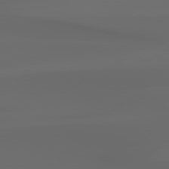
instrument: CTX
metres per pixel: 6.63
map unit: Hpe
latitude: 76.9702
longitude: -133.2726
